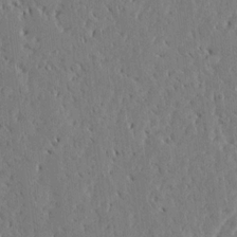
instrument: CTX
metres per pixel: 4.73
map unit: Ave
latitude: 15.2159
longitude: -139.9528
